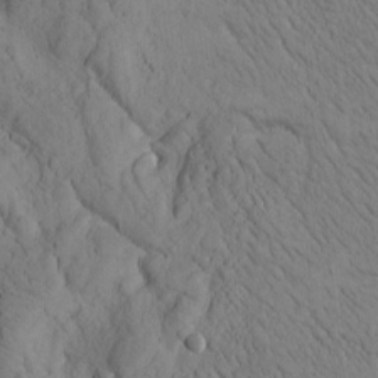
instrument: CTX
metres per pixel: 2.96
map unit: Htu
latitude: -1.0865
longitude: 174.0849
